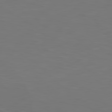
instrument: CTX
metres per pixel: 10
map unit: lApd
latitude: 81.1781
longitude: -171.4993
